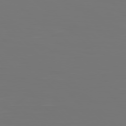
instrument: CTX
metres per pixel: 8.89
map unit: Hpe
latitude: 76.9136
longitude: -136.0633
